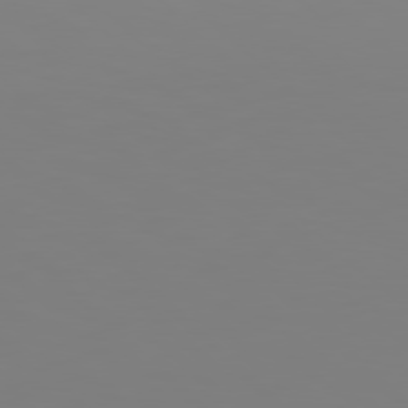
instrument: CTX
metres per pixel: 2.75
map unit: Hpe
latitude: 78.1578
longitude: 179.1431
